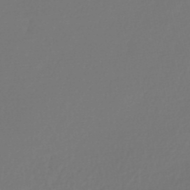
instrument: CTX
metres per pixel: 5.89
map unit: lHb
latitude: -47.8989
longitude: 63.1431
